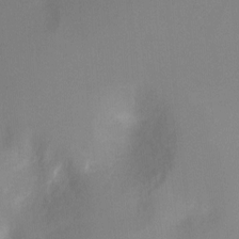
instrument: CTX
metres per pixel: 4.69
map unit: Ht
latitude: -8.5196
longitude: -24.9702
